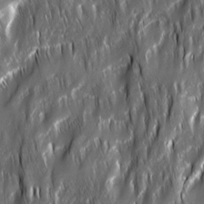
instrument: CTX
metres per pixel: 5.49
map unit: Ave
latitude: 15.4994
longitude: -135.1025
